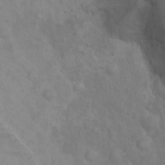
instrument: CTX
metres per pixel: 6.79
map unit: Ht
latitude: 12.9703
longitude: -41.4237
